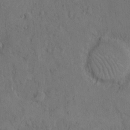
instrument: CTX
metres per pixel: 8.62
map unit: Hto
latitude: 7.8016
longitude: -60.3278
